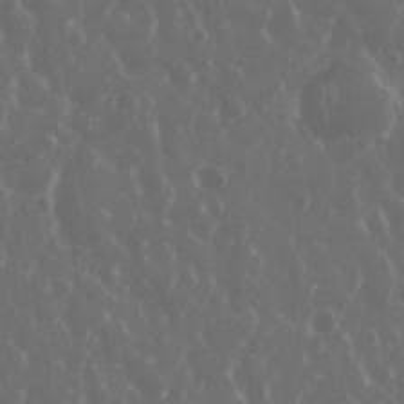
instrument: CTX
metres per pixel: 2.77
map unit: eHh
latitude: 33.8016
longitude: -59.0270
